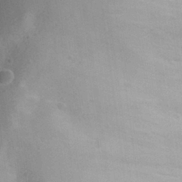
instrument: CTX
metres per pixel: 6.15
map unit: Aa
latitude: 28.9325
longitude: -145.2159
